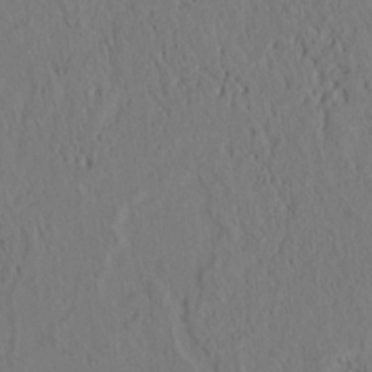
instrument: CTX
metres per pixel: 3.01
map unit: lAvf
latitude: 8.8758
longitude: 165.4833
